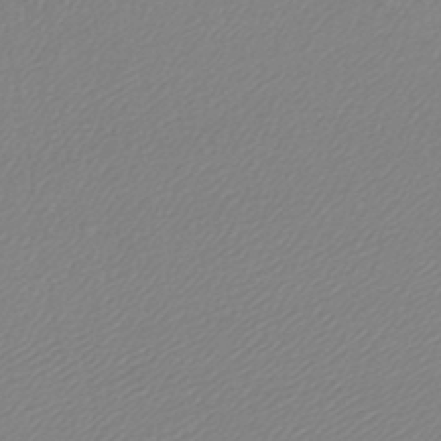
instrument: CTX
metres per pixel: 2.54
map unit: lHb
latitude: -44.5385
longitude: 65.0487
